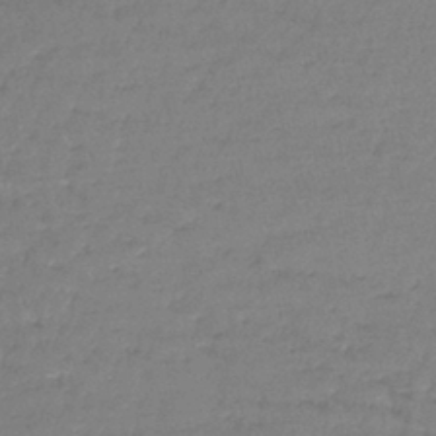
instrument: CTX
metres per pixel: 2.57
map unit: lHb
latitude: -43.0108
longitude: 59.3509
